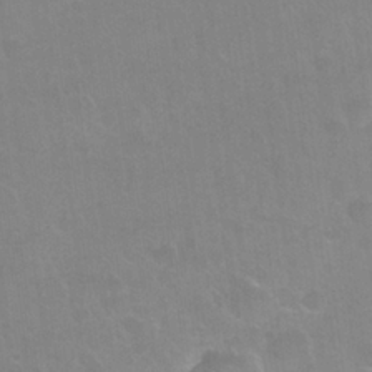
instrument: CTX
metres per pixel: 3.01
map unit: Hto
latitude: 24.3278
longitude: -51.0647
